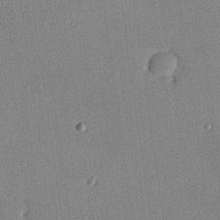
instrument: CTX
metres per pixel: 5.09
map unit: Hve
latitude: 25.6693
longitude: -90.8947
